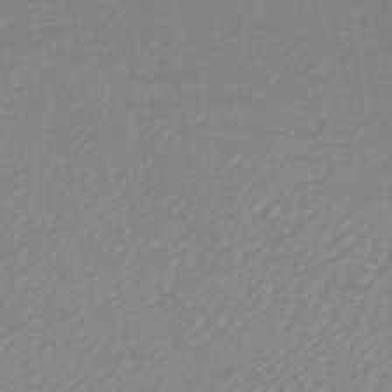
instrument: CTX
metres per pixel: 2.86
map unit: HNhu
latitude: -46.7841
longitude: 105.6155
